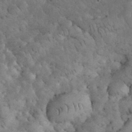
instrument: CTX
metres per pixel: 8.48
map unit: eHh
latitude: 33.4804
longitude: -67.0647
